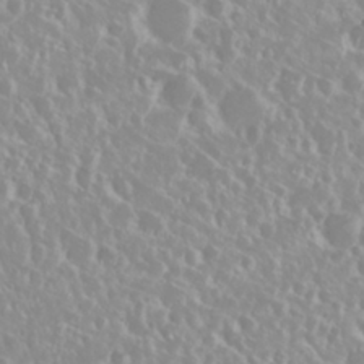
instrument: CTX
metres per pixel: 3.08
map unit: Nhu
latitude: 28.7813
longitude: -61.6316
